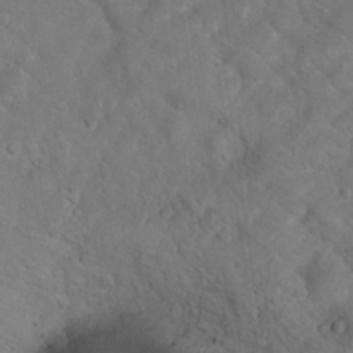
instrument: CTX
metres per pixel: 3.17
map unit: Hto
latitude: 18.2900
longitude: -38.1956
